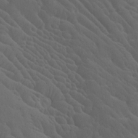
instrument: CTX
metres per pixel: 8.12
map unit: Htu
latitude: -7.7855
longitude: -67.0269
